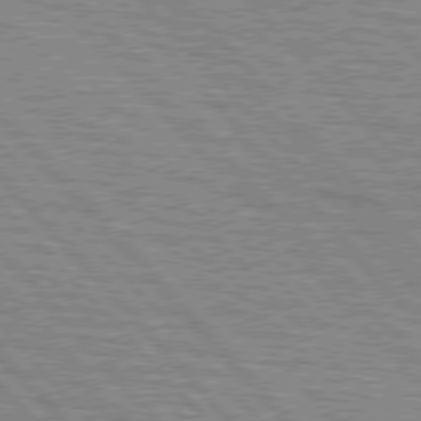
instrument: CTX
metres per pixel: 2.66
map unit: lApd
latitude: 76.7624
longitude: -72.4412
